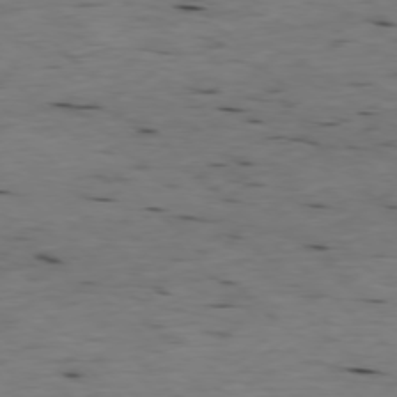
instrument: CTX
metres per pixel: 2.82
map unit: Ap
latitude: -77.4832
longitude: -89.5560
